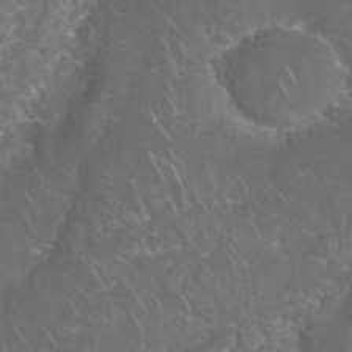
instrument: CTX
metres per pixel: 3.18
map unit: Nhu
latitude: 27.4238
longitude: -61.1403
